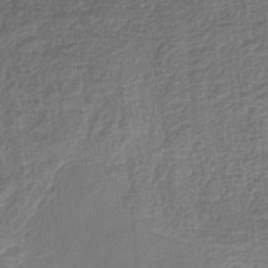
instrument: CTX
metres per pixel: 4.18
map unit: eHb
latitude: -35.1998
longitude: 79.4643
